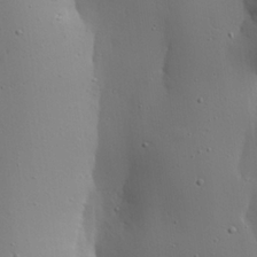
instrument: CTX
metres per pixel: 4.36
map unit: lAvf
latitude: 23.6694
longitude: -109.6316
